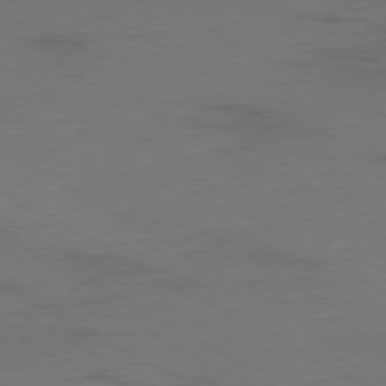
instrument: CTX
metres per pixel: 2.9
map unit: Ap
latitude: -79.5399
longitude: -57.7449
